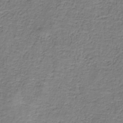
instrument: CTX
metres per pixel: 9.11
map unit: eAb
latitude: -36.3117
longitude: 52.8408
